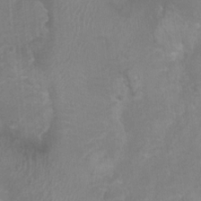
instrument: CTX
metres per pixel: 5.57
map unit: Nhu
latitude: -0.4629
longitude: -16.7246
